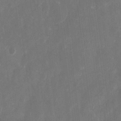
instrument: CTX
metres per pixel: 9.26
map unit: eHh
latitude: 10.8380
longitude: -71.7449
